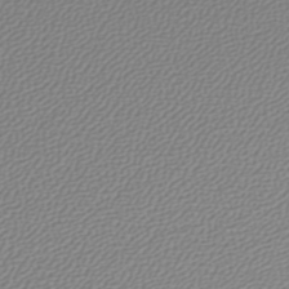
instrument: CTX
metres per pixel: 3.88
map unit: lHb
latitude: -45.6155
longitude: 71.3321
